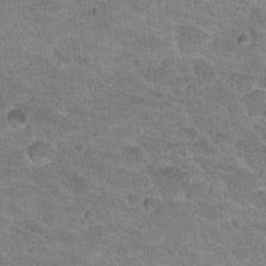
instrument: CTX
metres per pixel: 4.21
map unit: Hto
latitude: 17.9528
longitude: -34.3278
